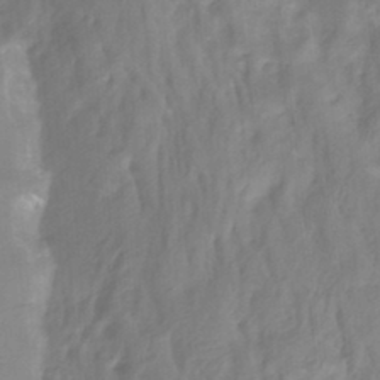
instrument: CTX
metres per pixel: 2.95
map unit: HNhu
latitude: -27.9178
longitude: 74.5763
